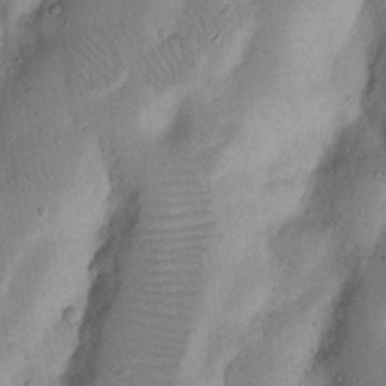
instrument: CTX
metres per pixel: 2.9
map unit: Nhu
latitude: 17.5749
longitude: -74.4223
